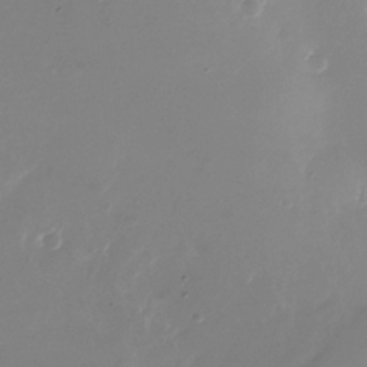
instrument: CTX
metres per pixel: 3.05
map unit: Nhu
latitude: -27.0864
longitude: -72.2145
